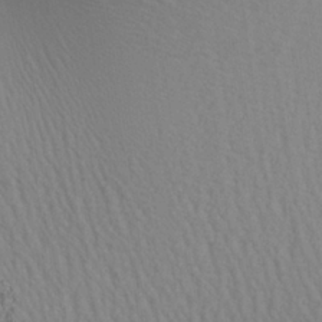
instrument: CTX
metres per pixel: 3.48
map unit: Aa
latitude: 28.8002
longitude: -136.7058
